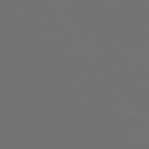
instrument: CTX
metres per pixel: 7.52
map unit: Hpe
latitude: 74.2712
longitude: -124.3656
